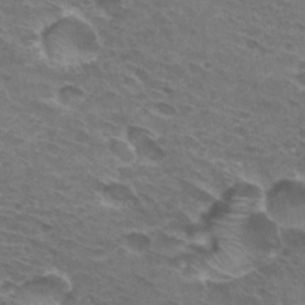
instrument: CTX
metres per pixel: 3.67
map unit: Hto
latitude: 30.9892
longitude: -44.5168
